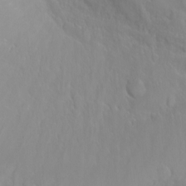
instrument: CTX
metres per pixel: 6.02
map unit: Nhu
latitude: -4.4440
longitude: -86.9702
